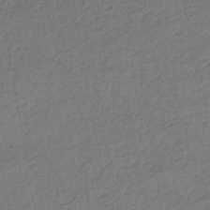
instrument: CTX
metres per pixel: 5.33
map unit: eHh
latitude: -45.7667
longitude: -28.6301
